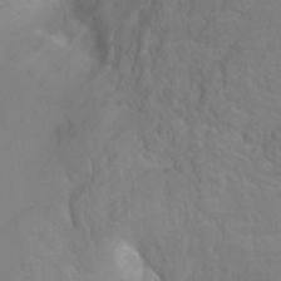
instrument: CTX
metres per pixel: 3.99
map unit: Ht
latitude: -6.6329
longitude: -37.1214
